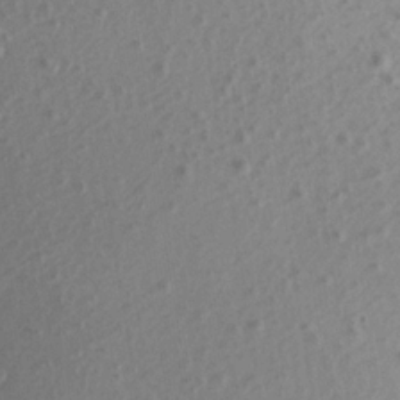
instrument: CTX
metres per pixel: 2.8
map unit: Aa
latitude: 18.8758
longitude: -144.8191
